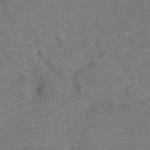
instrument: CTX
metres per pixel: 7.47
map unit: Hve
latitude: -27.7477
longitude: 91.8801
